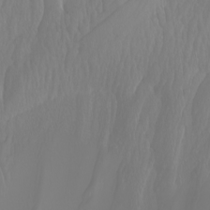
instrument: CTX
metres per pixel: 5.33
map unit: Nhu
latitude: -7.2376
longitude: -93.6694
